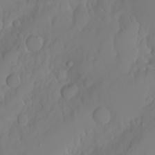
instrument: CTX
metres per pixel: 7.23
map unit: Nhu
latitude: -6.7085
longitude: -89.0459
